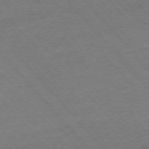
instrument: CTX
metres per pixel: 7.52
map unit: Ap
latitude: -76.5007
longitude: -95.7072
